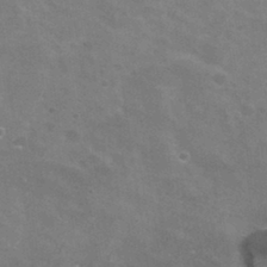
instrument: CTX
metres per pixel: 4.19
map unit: Hto
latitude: 30.8569
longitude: -47.4427
